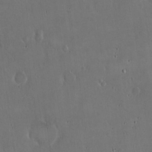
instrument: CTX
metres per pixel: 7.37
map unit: Hto
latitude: 16.8380
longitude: -59.6127
